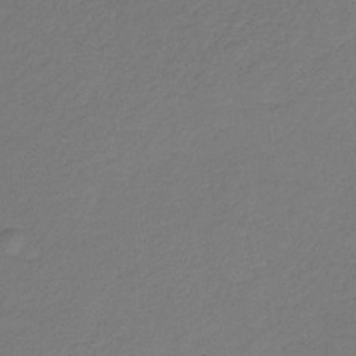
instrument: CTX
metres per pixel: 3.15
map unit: HNb
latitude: -34.6329
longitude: 52.3306
